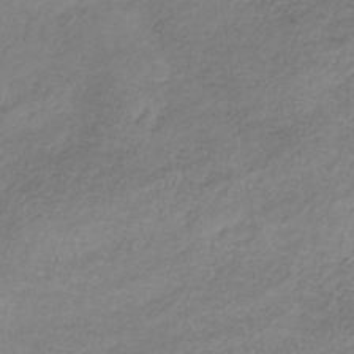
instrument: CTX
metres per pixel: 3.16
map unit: HNb
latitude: -33.7289
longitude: 61.8422
